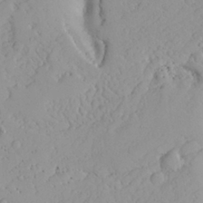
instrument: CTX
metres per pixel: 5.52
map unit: Aa
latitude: 27.7072
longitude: -128.7057
